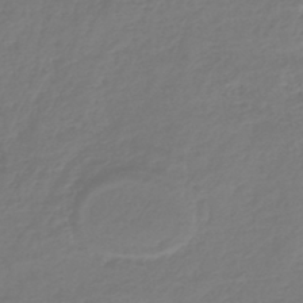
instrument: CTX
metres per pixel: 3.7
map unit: lHb
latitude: -43.8611
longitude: 70.2551
